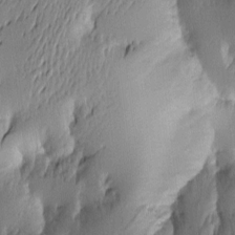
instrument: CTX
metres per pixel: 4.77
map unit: Htu
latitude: -2.2739
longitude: -176.8191
